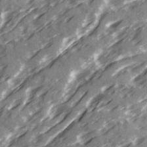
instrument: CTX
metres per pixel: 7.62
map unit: Ave
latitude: 20.3656
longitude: -131.2348
